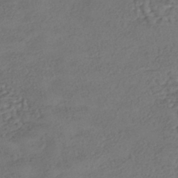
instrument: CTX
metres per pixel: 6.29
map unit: eHh
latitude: -42.9352
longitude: 122.8408
